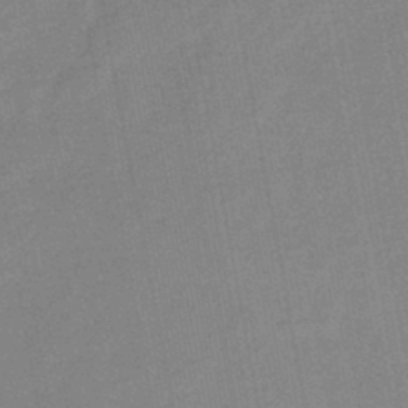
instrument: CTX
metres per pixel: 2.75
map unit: eHb
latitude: -44.0661
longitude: 86.2928
